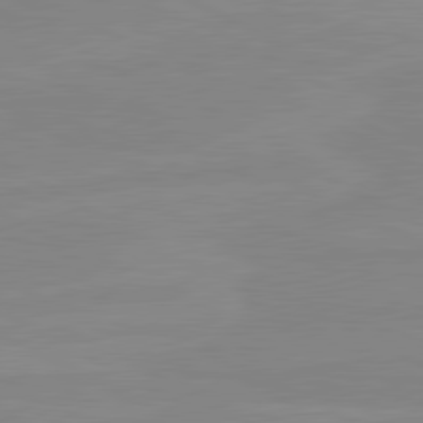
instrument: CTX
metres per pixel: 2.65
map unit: lApd
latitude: 80.7624
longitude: -176.4979
